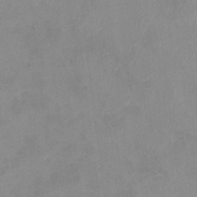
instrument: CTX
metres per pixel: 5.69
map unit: Ht
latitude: 10.8569
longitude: -33.0270
